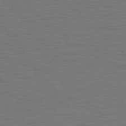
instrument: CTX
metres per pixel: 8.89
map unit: Hpe
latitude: 75.2348
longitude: -131.2348
